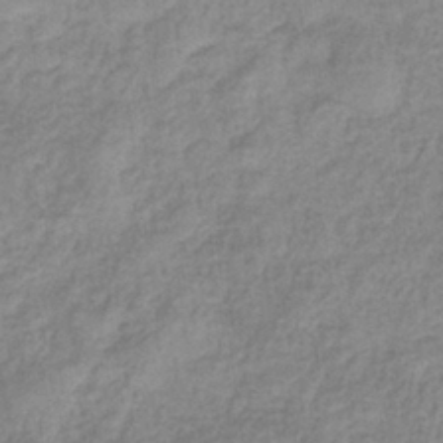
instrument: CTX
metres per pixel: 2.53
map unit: eHb
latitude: -32.3496
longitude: 74.6708
